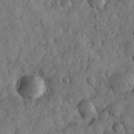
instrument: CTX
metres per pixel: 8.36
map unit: eHh
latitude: 33.2537
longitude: -69.1214
